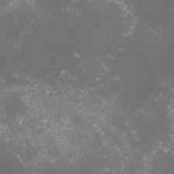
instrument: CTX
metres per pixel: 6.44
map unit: lHvf
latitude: -14.6519
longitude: -101.9906
